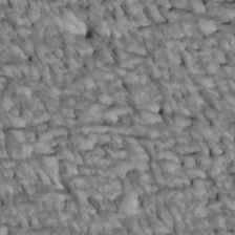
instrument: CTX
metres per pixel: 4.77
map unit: Htu
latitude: 1.4615
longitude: 145.1242
